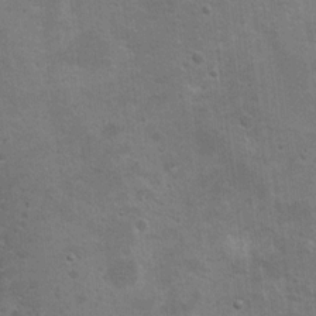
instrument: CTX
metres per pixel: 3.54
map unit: Ht
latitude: 4.6490
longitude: -28.4601
